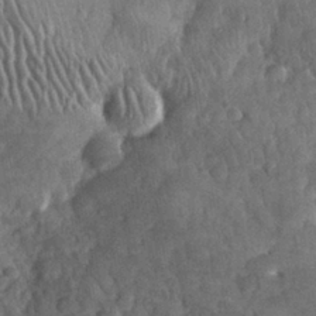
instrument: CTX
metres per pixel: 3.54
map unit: eHh
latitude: 31.3671
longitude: -69.8583
